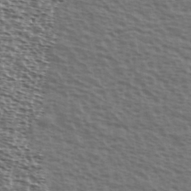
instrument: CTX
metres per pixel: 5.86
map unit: Ave
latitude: 38.8002
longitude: -111.6127
